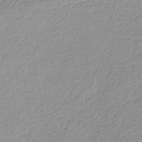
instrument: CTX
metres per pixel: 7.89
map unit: lHb
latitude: -42.1038
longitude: 69.3509
